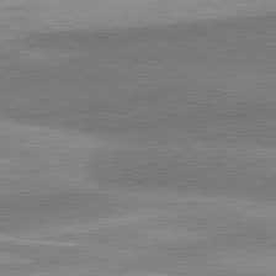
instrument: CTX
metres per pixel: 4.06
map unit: lApd
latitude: 80.3467
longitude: 176.1606
